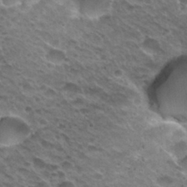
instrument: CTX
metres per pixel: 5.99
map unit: Hto
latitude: 31.0837
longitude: -43.0081
